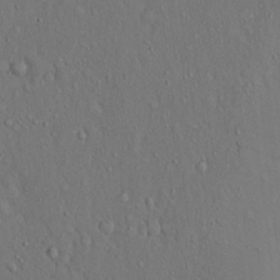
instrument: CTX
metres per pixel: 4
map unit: Hto
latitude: 14.7436
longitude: -57.8772
